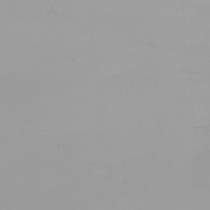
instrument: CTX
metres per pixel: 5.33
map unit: Nhu
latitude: -4.4440
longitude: -93.4048
